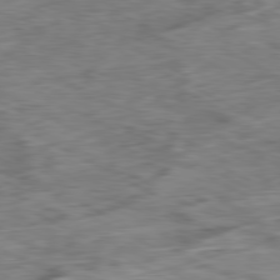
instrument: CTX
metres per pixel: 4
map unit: Ap
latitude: -80.8408
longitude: -73.1026
